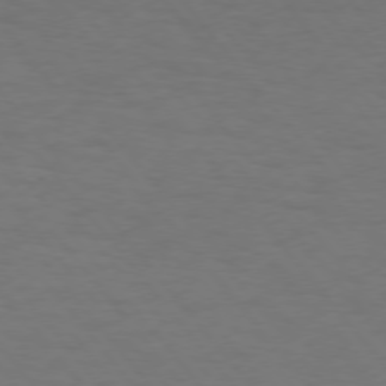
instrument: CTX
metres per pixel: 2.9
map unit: Hpe
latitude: 74.8758
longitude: -132.0255
